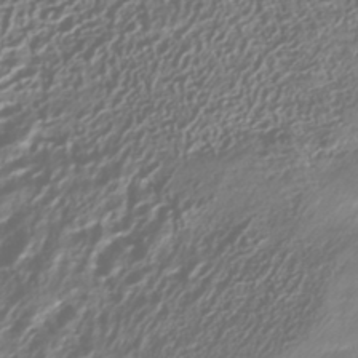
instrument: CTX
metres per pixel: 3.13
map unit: HNhu
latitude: -41.0675
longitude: 101.9556
